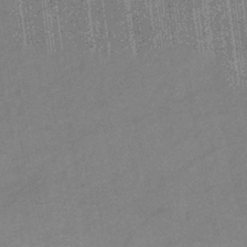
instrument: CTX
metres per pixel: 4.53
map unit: eHb
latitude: -40.5196
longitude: 82.4818
